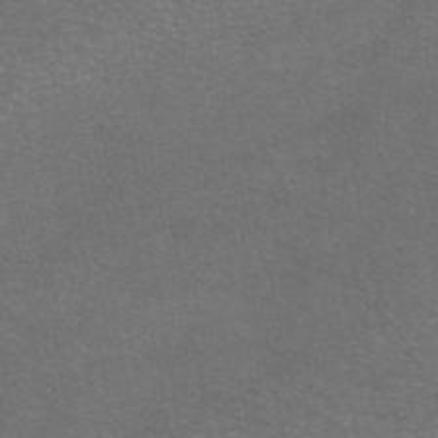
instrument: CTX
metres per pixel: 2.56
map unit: eAb
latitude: 47.0081
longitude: 106.1984
